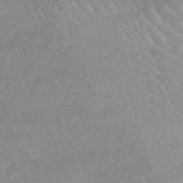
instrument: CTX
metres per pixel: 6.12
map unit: eHb
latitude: -44.5574
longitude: 90.0094
